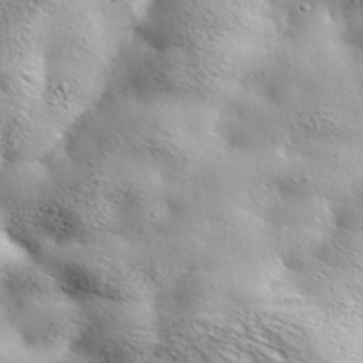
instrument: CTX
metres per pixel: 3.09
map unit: ANa
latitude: 38.4601
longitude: -92.2900
